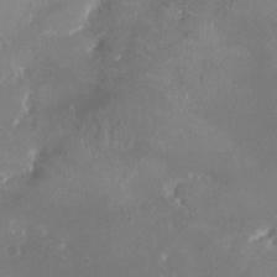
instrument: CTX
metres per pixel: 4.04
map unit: HNhu
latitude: -2.8219
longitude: -6.6113
